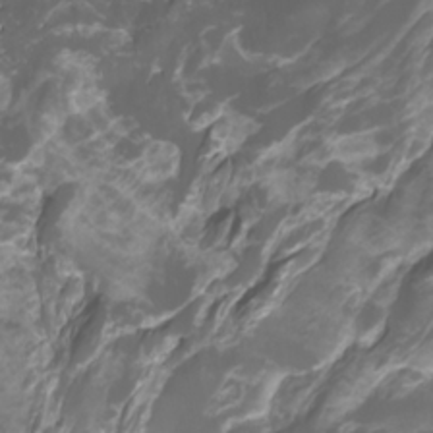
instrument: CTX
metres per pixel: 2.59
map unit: Htu
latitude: -11.3132
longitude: -74.8191
